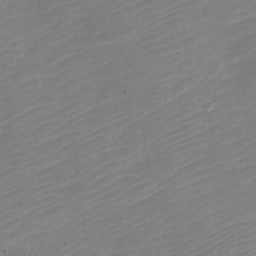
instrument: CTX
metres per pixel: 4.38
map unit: Nve
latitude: -21.1809
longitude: 106.5196
